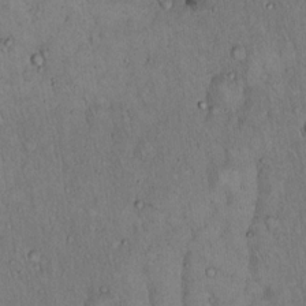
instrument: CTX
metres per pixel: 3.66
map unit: Hto
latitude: 15.2726
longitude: -59.1403
